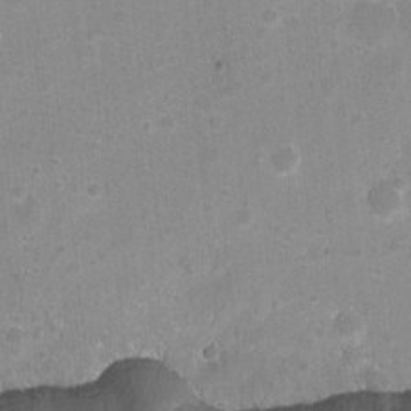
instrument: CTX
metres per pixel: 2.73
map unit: Nhu
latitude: -7.0864
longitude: -45.2726
